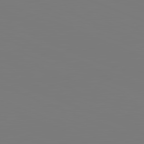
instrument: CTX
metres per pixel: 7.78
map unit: lApd
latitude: 81.9150
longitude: 146.6707
